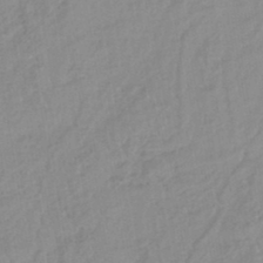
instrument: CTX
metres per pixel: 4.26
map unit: eHb
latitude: -46.0283
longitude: 85.1620
